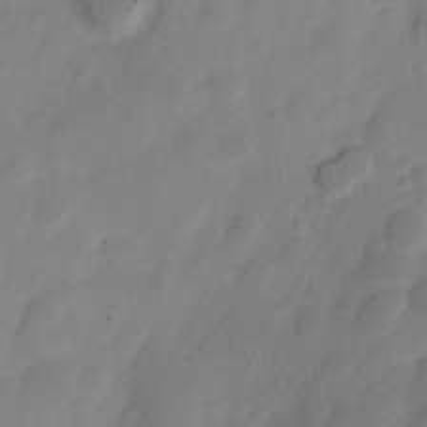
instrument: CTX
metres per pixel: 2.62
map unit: Nve
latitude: -21.3131
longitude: 107.7478
